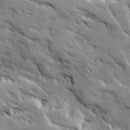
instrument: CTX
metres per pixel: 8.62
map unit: Ave
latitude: 19.6694
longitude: -136.1011
